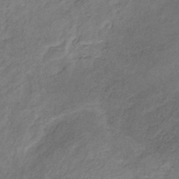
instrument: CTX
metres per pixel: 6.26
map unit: HNb
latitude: -31.3320
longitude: 61.2943
